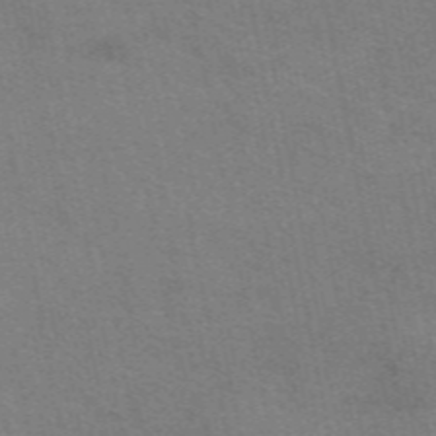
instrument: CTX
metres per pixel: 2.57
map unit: eAb
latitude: 50.4223
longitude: 104.8597
